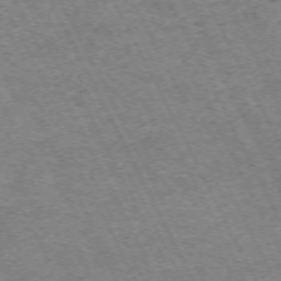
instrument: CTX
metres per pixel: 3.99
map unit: Hpe
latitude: -70.8786
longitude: 11.8234
